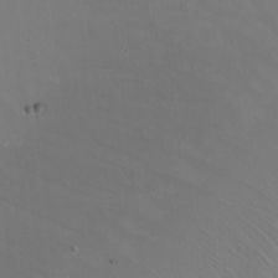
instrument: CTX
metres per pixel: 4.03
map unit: Nhu
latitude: -5.1809
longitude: -92.3845
